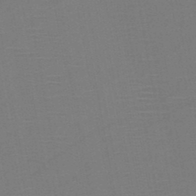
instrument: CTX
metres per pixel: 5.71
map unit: HNb
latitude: -47.1431
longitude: -40.4789
